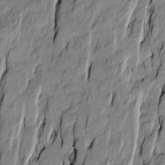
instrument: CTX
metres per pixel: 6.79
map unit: Htu
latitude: -9.9745
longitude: 176.5196
